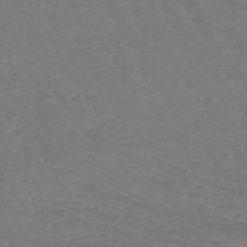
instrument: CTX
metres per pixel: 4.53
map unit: lHb
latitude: -43.0297
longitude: 66.2173
